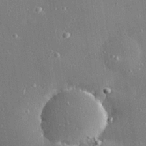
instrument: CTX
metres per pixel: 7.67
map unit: Hve
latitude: 28.4790
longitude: -90.5546
